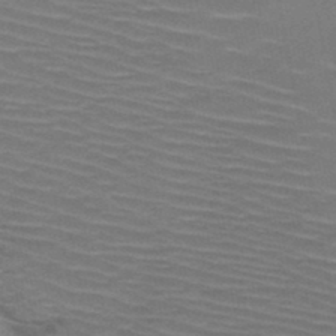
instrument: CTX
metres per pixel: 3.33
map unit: HNb
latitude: -47.5966
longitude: -44.8758
